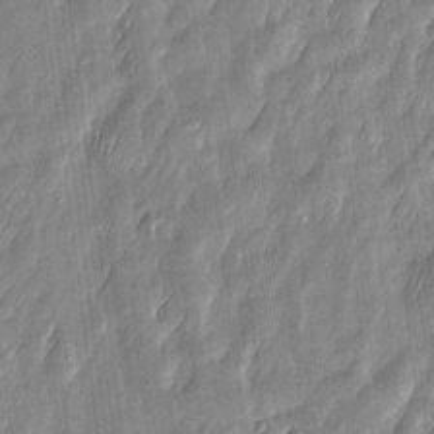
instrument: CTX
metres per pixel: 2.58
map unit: Htu
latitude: -6.5007
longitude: 175.2187
